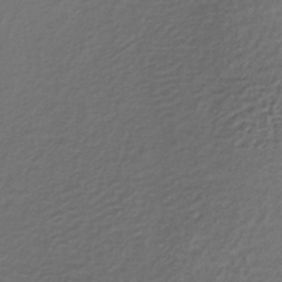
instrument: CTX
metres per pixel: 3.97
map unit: lHb
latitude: -35.2187
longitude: 61.3321
